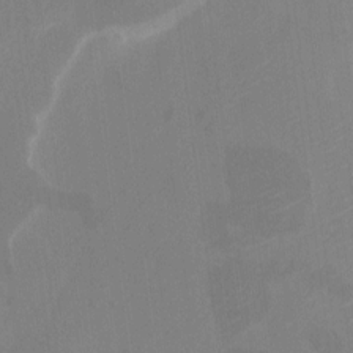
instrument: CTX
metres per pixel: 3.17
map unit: HNhu
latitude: 7.3293
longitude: -5.3859
